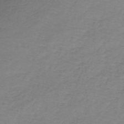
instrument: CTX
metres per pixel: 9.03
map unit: lHb
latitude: -42.0661
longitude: 72.8786
